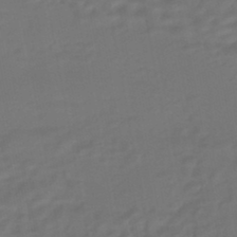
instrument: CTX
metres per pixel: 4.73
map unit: HNhu
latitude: -45.8422
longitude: 92.7274
